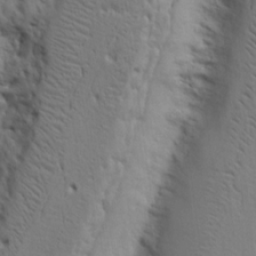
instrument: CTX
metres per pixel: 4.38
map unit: Ht
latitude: 8.2334
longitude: -76.5356
